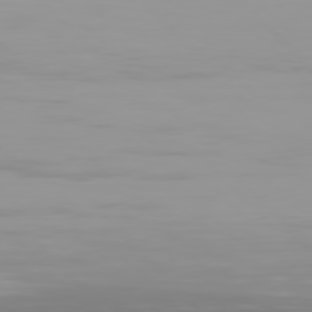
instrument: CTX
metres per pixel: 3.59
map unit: Hpe
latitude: 77.4048
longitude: -163.6505
